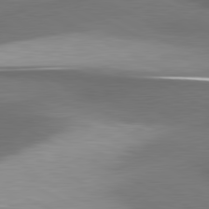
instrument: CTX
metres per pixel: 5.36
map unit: lApd
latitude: 80.9136
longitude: 175.5588
